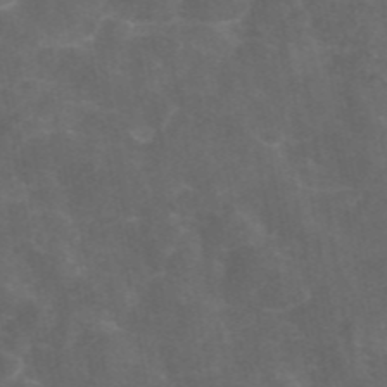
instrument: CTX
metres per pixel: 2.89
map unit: eAb
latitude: 46.3090
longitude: 125.9556
